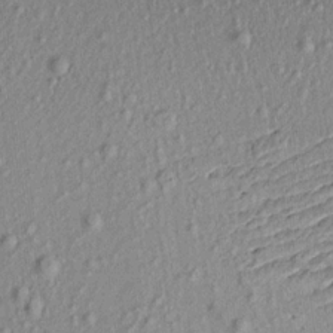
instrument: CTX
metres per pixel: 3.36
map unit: Aa
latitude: 16.9325
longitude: -144.4223
